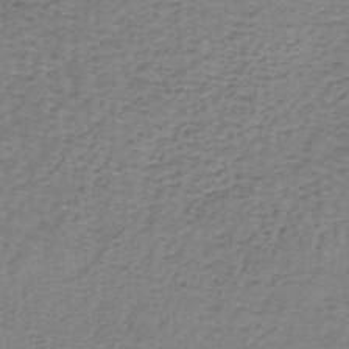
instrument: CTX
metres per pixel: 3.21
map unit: lHb
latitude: -38.1984
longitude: 60.5574
